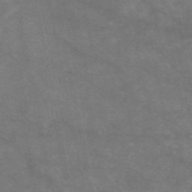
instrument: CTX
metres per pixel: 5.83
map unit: eAb
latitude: 47.3860
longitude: 119.8044
